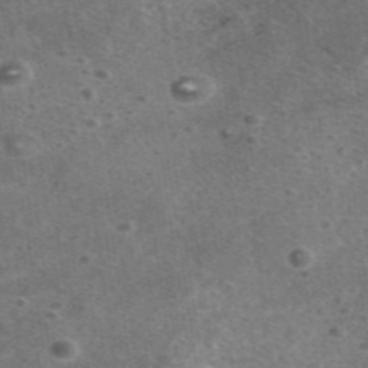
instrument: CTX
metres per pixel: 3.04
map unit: eAb
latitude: 48.0633
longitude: 115.3321
